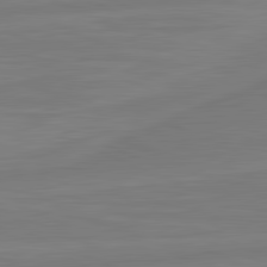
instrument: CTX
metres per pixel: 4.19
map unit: lApd
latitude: 81.8961
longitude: -173.7827
